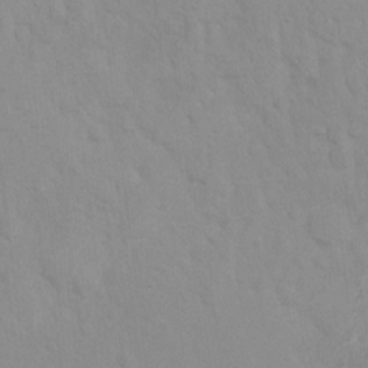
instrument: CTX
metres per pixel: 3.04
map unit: Ht
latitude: 3.7260
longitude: -27.9339
